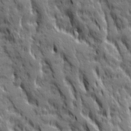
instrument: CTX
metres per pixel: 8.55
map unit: Ave
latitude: 19.8016
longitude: -134.2711
